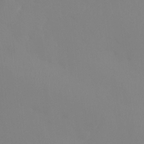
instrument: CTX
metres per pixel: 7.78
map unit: Htu
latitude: -15.1054
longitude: -47.6505
